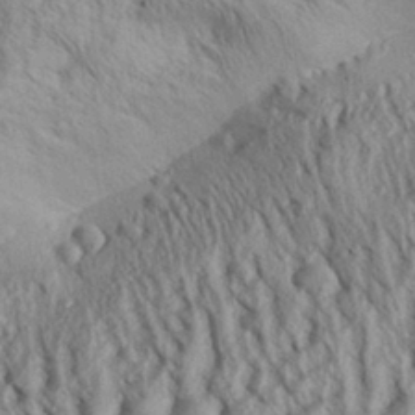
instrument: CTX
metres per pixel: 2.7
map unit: Aa
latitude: 30.1200
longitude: -138.2145
